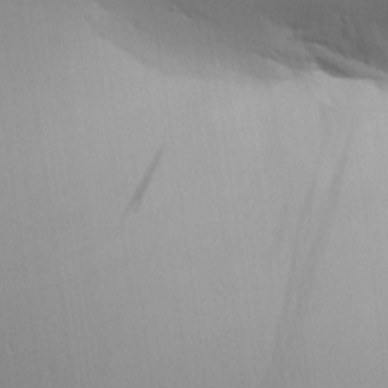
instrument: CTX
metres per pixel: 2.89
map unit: Aa
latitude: 24.7057
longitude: -136.4601
